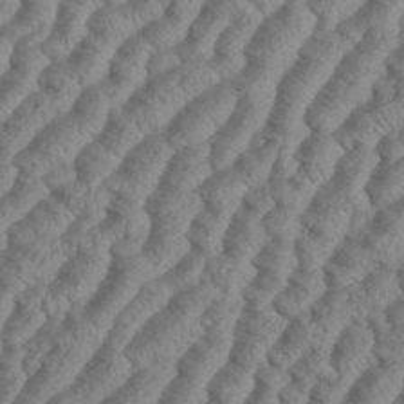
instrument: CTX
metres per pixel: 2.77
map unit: eHh
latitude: 37.0837
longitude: -137.3293
